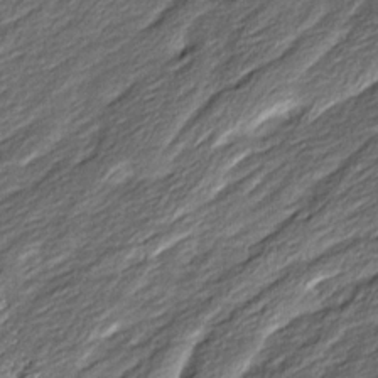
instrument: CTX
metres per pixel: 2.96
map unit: Ave
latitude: 16.1011
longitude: -136.7435
